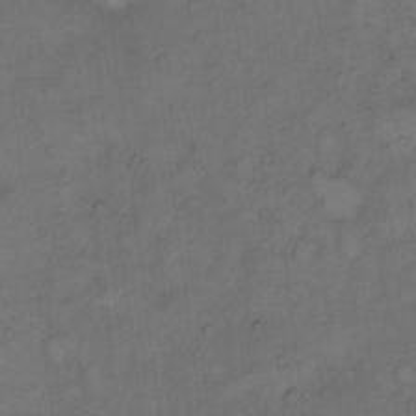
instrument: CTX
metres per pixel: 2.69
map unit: Hto
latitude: 7.5938
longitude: -60.5545
